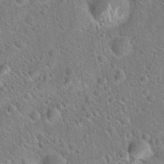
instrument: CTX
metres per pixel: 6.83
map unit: Hto
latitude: 20.7624
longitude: -51.6505
